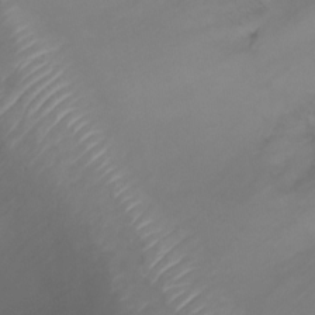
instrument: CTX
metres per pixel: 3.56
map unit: Ht
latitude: 0.7624
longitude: -36.5735
